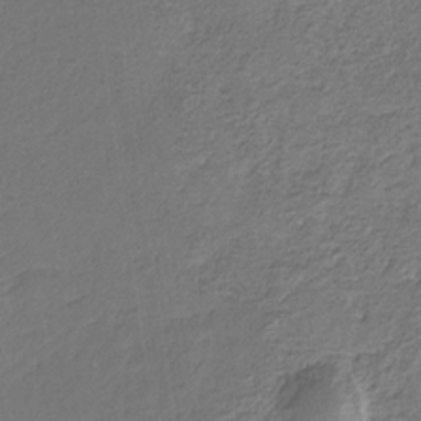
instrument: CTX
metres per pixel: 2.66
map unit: eHb
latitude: -30.5007
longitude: 68.6329
